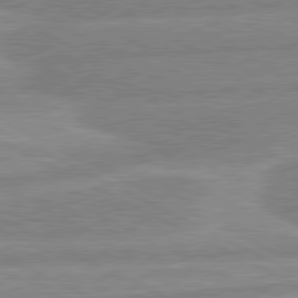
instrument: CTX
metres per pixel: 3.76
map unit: lApd
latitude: 80.5735
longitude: -169.8772
